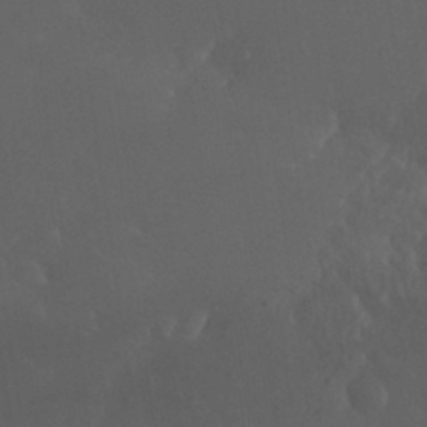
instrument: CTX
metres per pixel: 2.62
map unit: Nhu
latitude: 30.6491
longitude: -57.2159
